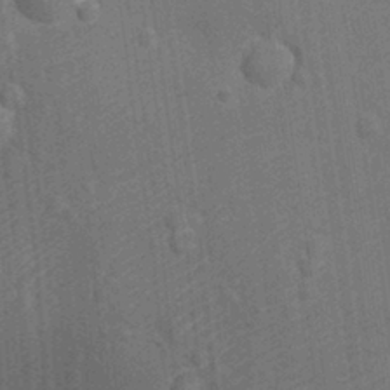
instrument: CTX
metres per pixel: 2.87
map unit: Ht
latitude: -10.7274
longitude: -22.7246
